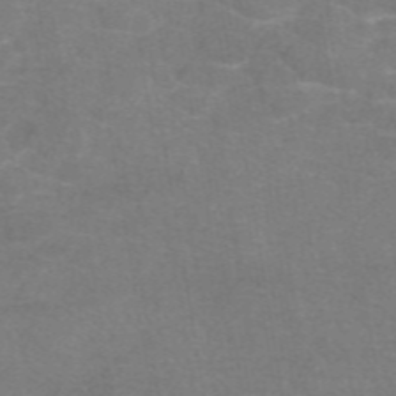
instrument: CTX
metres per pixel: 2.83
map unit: eAb
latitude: 47.1404
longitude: 102.1417
